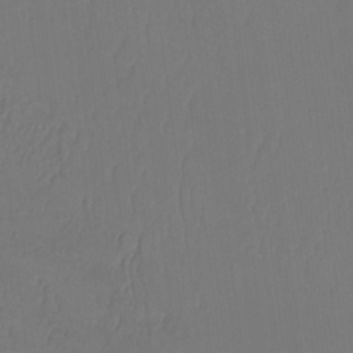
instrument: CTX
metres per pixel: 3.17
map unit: Htu
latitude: -12.6330
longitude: -46.7813
